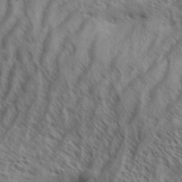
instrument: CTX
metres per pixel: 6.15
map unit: Aa
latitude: 33.9339
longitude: -138.7057
